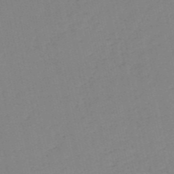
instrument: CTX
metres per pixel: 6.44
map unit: HNb
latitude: -53.6155
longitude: -39.4426
